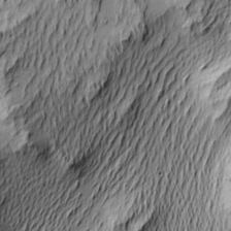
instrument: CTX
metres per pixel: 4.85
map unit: Htu
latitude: -2.6518
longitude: -177.2348
